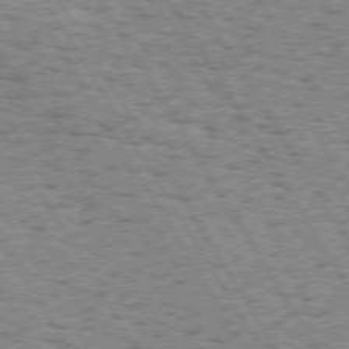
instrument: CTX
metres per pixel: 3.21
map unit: Hpe
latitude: 73.4049
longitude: -133.3293
